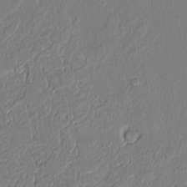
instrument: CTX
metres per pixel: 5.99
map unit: Aa
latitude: 9.2726
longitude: -131.4238
